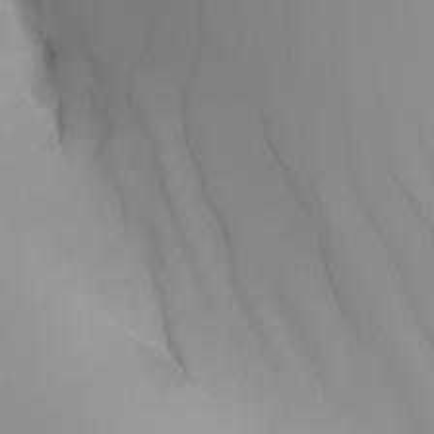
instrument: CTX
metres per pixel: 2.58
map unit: Nhu
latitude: -4.3495
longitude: -93.3292
